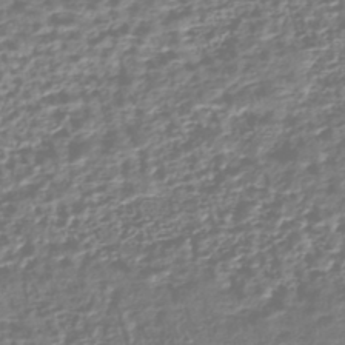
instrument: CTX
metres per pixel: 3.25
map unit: HNhu
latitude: -43.7477
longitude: 106.5763
